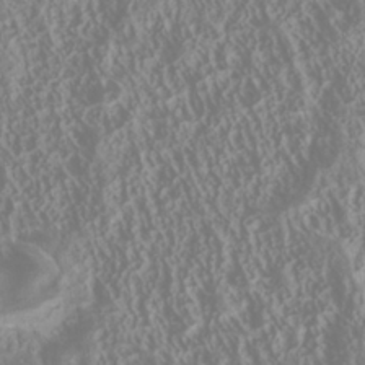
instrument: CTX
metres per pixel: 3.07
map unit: Nhu
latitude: -40.4629
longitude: -84.3467
